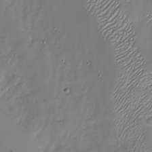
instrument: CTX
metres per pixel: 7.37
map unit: Nhu
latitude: -27.6343
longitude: -59.0647
